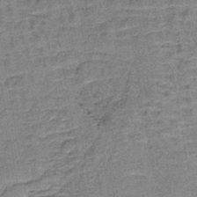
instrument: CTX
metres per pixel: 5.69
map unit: lHb
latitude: -41.2943
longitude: 58.0472
